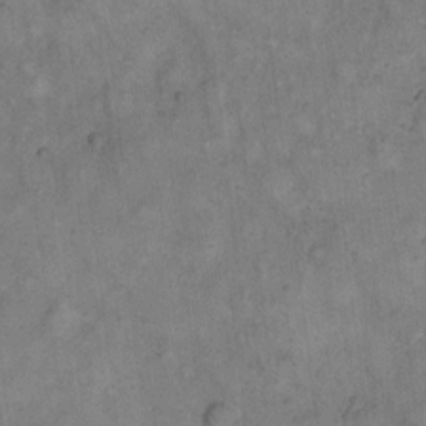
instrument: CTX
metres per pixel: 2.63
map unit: eHh
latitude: 12.1389
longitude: -62.5357
